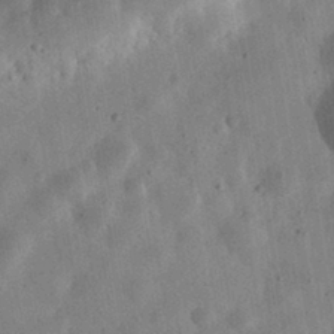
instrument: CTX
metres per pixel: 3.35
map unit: eHh
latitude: 31.6127
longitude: -75.9528
